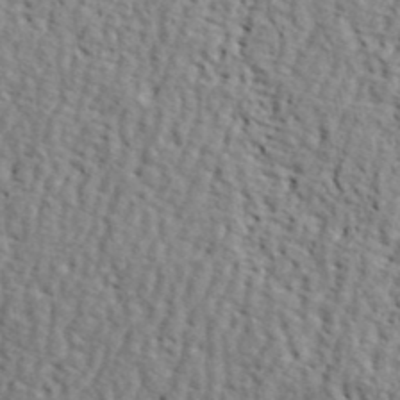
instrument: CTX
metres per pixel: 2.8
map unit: ANa
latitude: 42.1578
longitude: -87.0647
